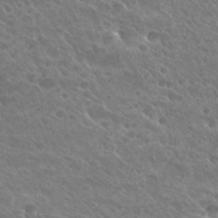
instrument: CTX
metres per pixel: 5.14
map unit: Hto
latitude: 27.7072
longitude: -38.9703
